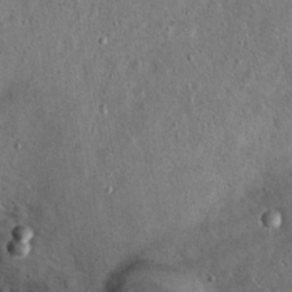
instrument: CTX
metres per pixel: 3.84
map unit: Hto
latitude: 14.7813
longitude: -35.2914
